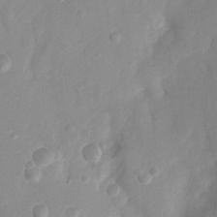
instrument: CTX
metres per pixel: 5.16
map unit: Nhu
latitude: 5.4237
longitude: -18.4412
